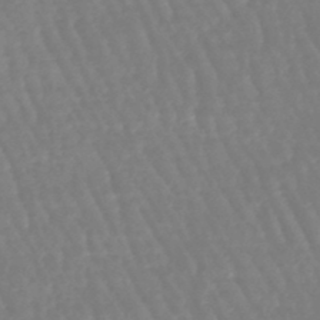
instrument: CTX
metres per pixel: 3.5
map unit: eHb
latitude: -46.1417
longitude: 79.1431
